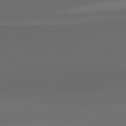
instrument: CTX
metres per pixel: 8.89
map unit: lApd
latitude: 82.2900
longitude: 135.0486
